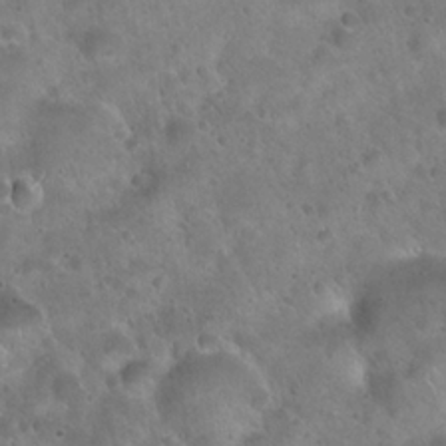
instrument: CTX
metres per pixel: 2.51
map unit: Hto
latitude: 22.2333
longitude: -54.5168
